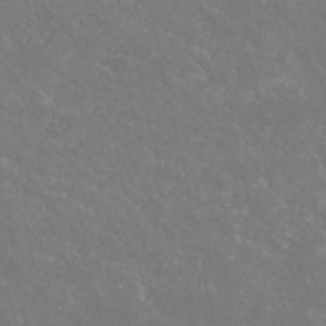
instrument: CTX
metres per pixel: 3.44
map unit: eHh
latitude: -52.5006
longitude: -25.6693
